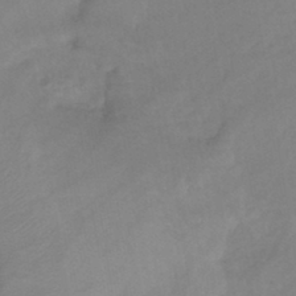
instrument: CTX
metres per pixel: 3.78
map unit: eHb
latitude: -41.6911
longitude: 84.7085
